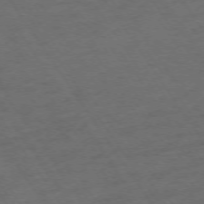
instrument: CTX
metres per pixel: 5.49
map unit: Ap
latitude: -74.4440
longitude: -75.3482
